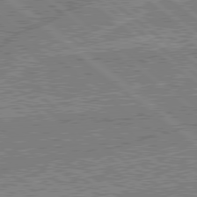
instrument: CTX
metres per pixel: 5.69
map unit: lApd
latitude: 78.8758
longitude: -143.8961
